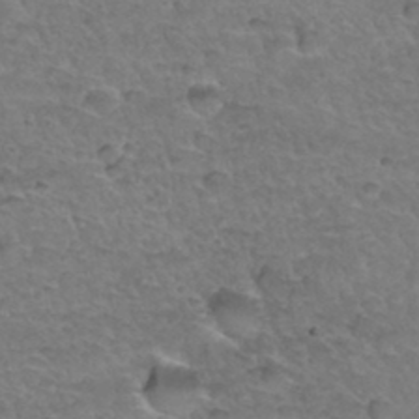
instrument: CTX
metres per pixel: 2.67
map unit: Hto
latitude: 34.9513
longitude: -46.9514
